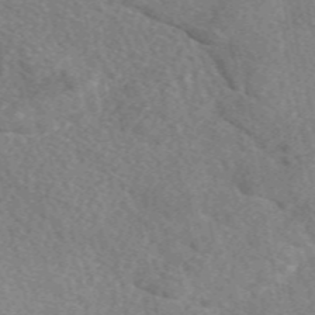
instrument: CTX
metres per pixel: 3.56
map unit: eAb
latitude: 49.6505
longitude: 116.9352
